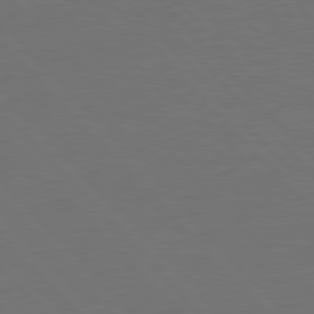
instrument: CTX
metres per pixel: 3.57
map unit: Ap
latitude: -79.8989
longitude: -56.7624
